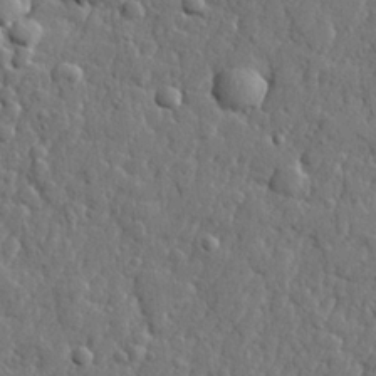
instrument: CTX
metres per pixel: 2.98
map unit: lHvf
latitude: 22.9136
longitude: 143.1431
